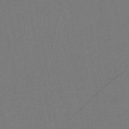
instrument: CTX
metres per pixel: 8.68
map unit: HNb
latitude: -47.1242
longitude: -40.2711
